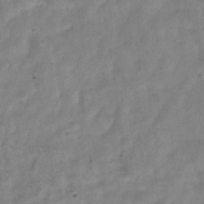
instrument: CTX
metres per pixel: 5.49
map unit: Hve
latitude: -33.3888
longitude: 89.6722
